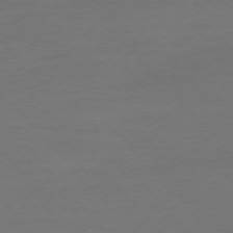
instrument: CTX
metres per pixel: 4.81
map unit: Ap
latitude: -76.8975
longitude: -83.6882
